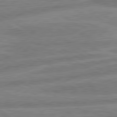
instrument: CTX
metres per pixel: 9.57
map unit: lApd
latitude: 80.5546
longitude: -170.9514
